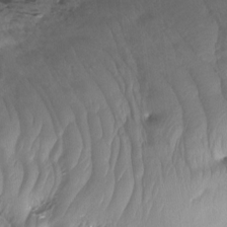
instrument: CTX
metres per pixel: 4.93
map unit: Ht
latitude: -15.0109
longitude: -42.0255
